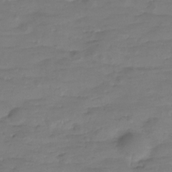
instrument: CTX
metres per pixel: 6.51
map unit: Hve
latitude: -27.5777
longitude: 91.3888
